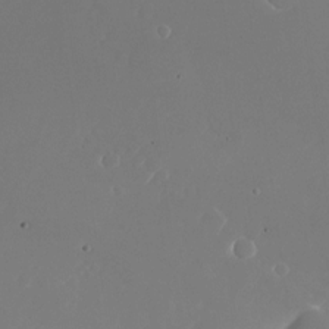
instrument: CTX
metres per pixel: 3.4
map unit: Nhu
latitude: -25.1998
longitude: -72.3090
